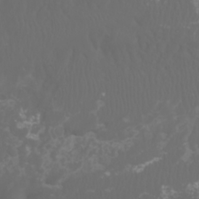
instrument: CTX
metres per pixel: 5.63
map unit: Nhu
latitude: -7.6533
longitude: -83.3292
